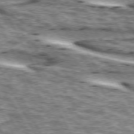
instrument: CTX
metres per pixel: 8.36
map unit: lApd
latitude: 73.7639
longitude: -55.6505
